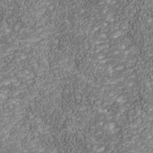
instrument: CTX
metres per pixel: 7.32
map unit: Nhu
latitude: -38.9353
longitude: -83.6693
